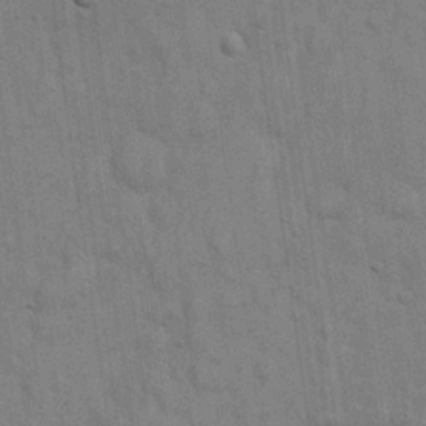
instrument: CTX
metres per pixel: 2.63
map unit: eHh
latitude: 19.0836
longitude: -62.1200
